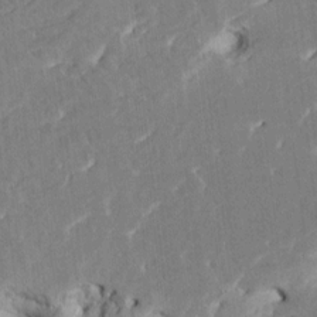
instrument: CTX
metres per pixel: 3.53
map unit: HNhu
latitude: 5.0458
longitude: -6.4034
